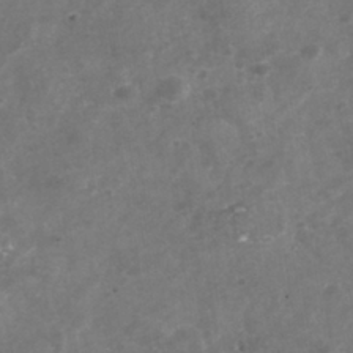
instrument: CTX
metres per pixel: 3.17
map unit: Nhu
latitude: -39.7856
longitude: -81.2915
